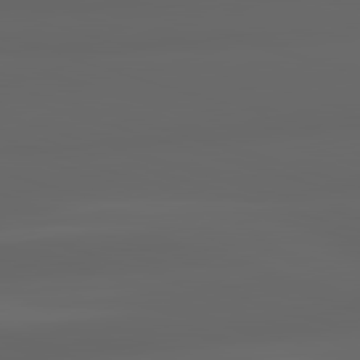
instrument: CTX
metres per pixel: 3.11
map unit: lApd
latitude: 83.0647
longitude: -132.7057
